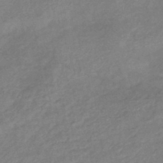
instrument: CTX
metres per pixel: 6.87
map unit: eHb
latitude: -41.5588
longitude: 83.7666
